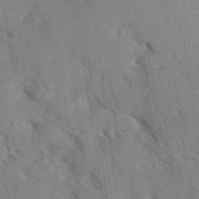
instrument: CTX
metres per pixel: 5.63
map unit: Ave
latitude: -0.5385
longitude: -111.4427
